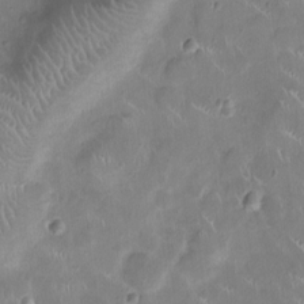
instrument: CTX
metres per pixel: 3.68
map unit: Ht
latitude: -4.7085
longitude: -15.5183
